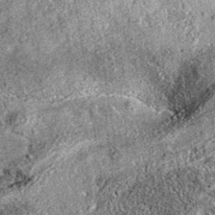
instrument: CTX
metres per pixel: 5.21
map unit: eAb
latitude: 36.4979
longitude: 111.7289
